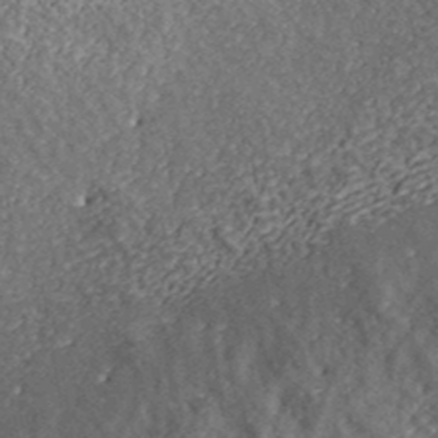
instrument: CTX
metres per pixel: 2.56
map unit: lHvf
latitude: 40.0633
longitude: -88.1767
